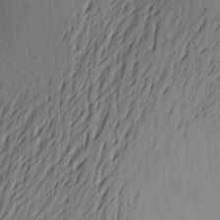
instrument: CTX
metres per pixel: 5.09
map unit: Aa
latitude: 22.1389
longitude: -148.6868
